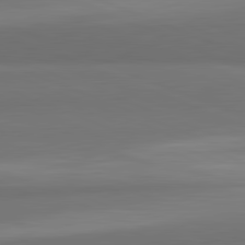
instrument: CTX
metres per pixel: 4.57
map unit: lApd
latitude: 82.1766
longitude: 177.2565
